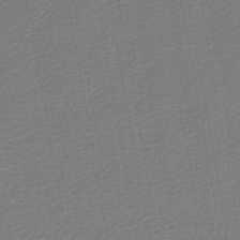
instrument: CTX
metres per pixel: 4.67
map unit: lHb
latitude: -45.1809
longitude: 60.8786
